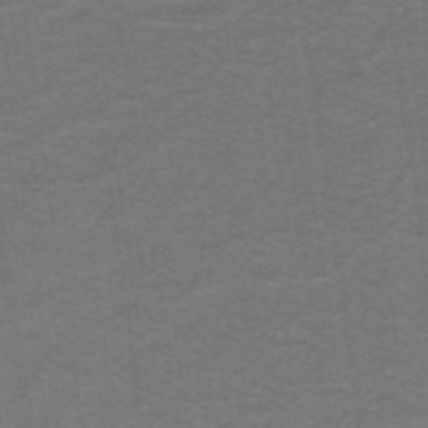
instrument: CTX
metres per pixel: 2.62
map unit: lHb
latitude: -42.9730
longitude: 54.6708
